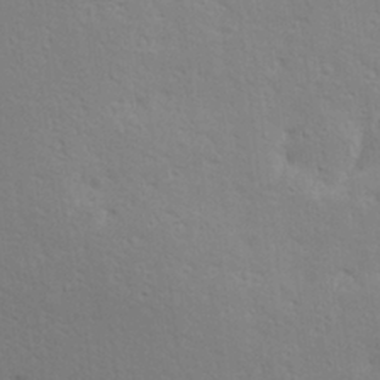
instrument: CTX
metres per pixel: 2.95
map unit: Hve
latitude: 23.5182
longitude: -97.7261
